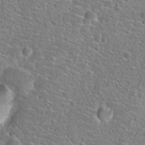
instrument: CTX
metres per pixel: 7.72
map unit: Hto
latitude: 24.9891
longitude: -49.4804
